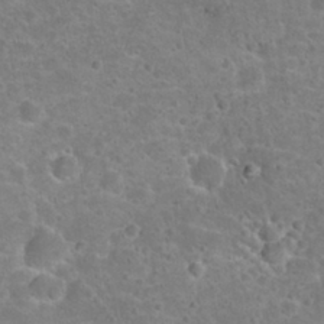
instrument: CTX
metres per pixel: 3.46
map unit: Hto
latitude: 21.8017
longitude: -47.9150
